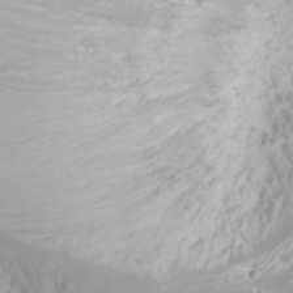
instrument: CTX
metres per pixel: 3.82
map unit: Nhu
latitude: -0.9731
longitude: -80.9136
